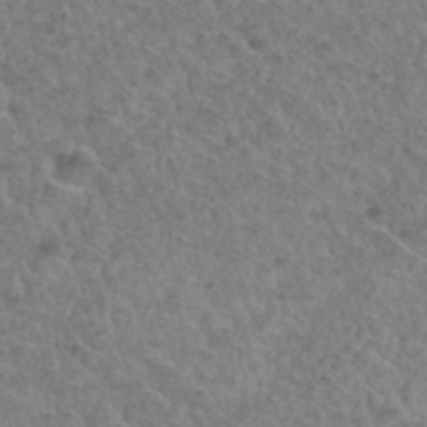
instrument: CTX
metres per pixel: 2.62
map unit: Hto
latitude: 33.1592
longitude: -49.8772
